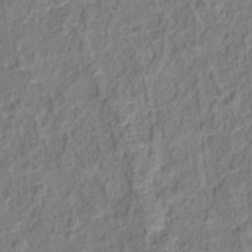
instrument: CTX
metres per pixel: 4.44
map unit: Hto
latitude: 13.2915
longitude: -38.6112
